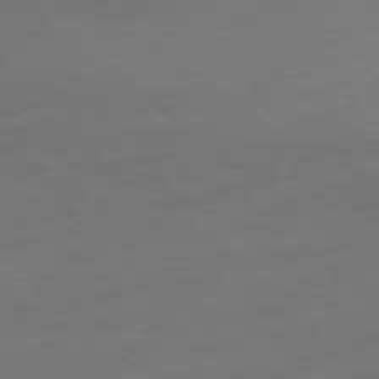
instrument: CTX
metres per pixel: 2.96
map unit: Ap
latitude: -78.9163
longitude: -67.2725
